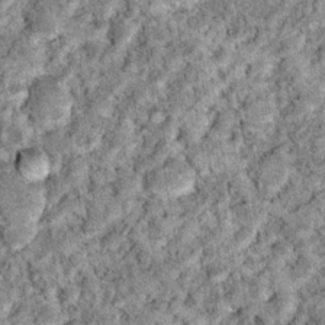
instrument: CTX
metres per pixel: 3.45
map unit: Hto
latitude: 15.2726
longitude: -34.2522
